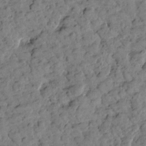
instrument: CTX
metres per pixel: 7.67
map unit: Htu
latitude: 1.6316
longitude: 179.8422
